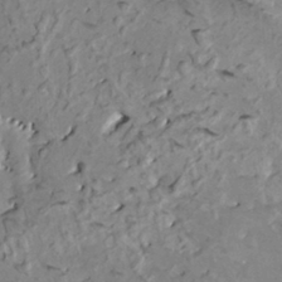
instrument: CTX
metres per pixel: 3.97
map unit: HNhu
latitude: 3.5371
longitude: 5.8044
